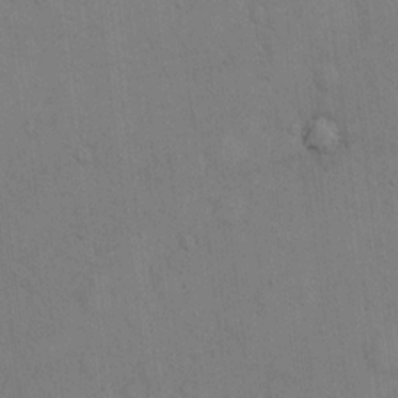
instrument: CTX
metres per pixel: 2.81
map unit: Hto
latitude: 14.1011
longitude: -61.3481
